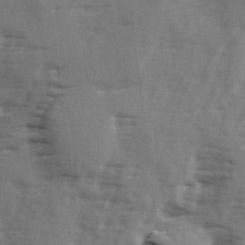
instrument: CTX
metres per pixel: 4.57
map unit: Ave
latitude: 2.1578
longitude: -110.9325
